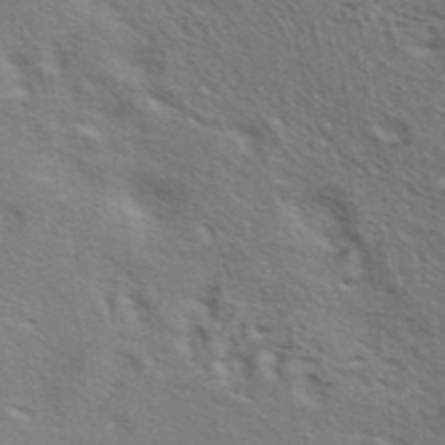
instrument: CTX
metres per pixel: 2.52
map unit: ANa
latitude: 39.8961
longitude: 29.5966
